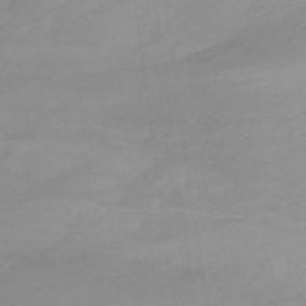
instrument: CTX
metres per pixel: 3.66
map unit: Nhu
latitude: -8.7085
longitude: -40.4789
